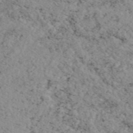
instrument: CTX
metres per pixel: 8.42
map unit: eAb
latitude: 45.5560
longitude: 112.3684
